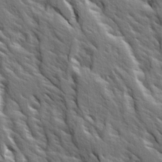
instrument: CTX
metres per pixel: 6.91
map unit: Ave
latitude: 14.9325
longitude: -131.8962
